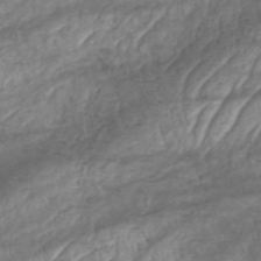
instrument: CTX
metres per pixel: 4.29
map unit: HNhu
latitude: -48.1228
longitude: 28.4818
